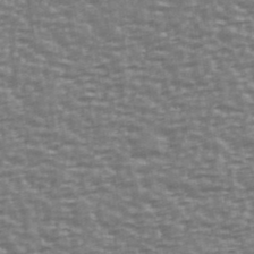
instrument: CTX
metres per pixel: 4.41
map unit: Ave
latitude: 40.4789
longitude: -113.5749
